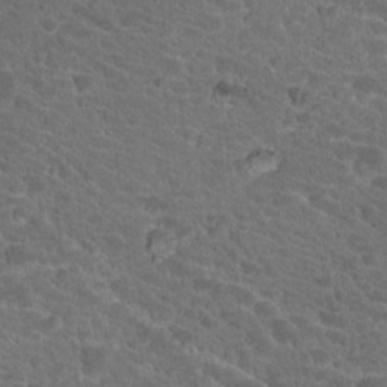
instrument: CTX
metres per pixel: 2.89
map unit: Hto
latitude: 19.0458
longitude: -34.4601
